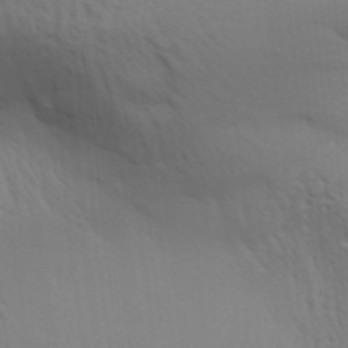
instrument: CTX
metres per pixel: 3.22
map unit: Aa
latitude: 31.5938
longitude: -141.3103
